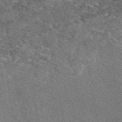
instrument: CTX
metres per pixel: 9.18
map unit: eAb
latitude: 49.2915
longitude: 114.8408
